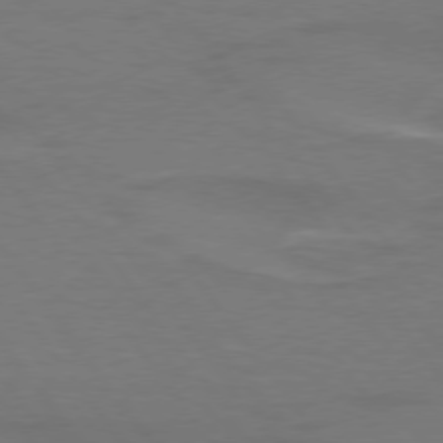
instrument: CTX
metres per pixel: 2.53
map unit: lApd
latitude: 75.0647
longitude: -62.3279
